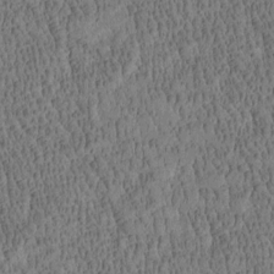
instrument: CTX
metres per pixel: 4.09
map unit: Htu
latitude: -4.1983
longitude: 175.3131
